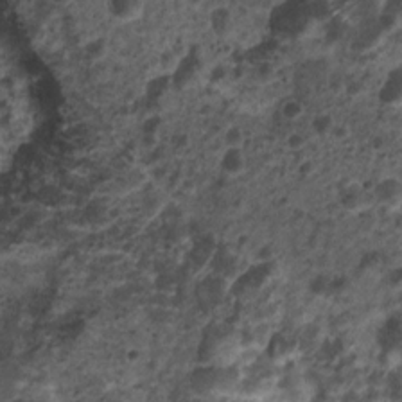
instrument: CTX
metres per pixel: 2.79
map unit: Nhu
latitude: 5.6883
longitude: -18.1577
